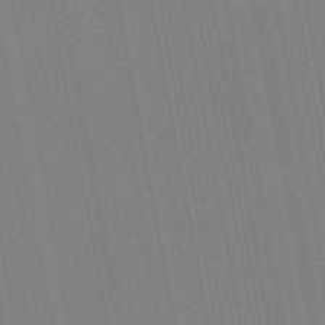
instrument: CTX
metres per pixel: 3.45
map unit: lHb
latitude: -46.5196
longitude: 78.0472
